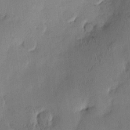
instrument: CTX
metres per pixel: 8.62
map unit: eHh
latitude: -3.3320
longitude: 17.6344
